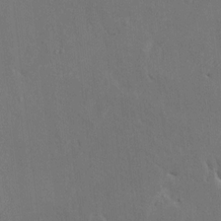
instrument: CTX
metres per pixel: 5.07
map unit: HNhu
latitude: 6.4223
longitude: 3.8800
